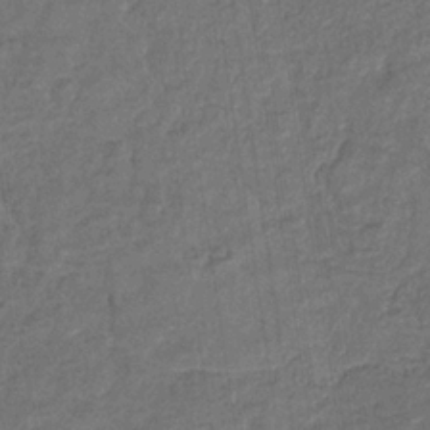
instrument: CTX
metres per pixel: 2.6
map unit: eHb
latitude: -32.8219
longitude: 74.3118
